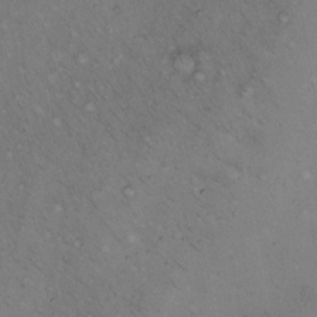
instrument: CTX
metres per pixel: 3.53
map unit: Hto
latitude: 11.7450
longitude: -58.4034
